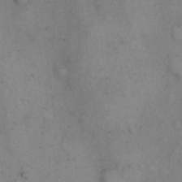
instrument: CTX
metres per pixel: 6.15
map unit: eHh
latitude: 15.4238
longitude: -67.5371
